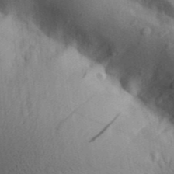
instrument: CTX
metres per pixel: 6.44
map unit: Aa
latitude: 30.5357
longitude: -142.5357
